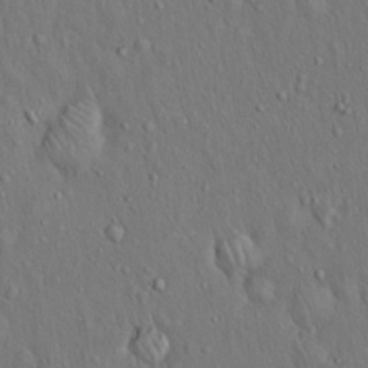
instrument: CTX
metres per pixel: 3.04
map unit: Hto
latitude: 15.2159
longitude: -58.2334
